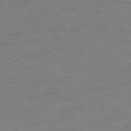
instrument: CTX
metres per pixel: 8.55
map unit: Ap
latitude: -74.7275
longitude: -79.3293
